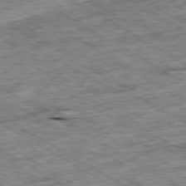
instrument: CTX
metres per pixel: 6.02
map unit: Ap
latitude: -80.0661
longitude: -85.8772
